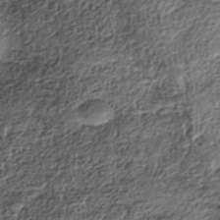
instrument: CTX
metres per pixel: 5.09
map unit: Nhe
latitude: -38.7652
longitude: -148.3278
